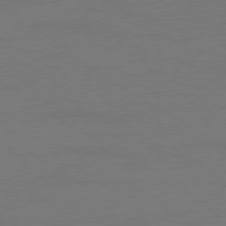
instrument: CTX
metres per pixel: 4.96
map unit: Ap
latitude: -79.8611
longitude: -54.1200
